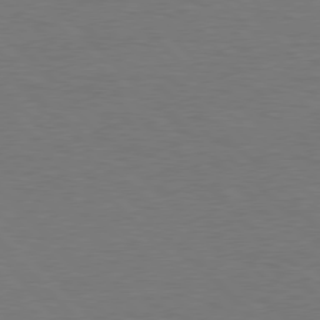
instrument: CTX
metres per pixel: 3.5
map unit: lApd
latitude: 77.3103
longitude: -58.8569
